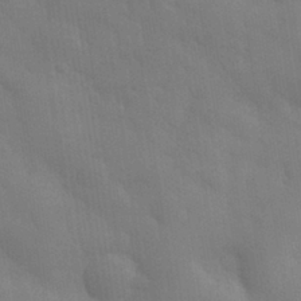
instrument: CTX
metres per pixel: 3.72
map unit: eHh
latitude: 32.0444
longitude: -70.4223
